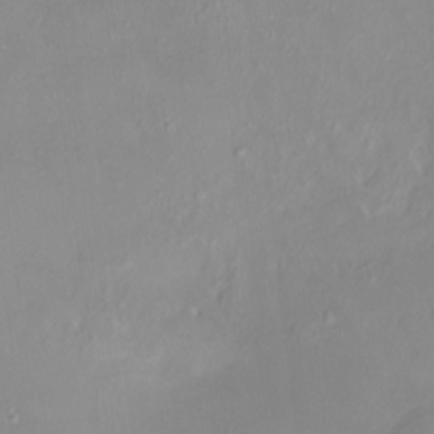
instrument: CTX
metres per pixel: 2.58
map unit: HNhu
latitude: 3.9150
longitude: 7.5777
